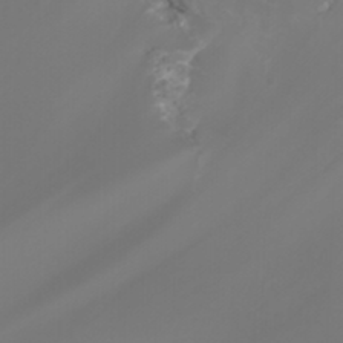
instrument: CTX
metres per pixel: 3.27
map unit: Nhu
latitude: -7.8611
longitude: -76.1766
